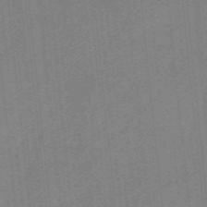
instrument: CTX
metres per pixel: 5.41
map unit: eHb
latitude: -44.4440
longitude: 87.5210
